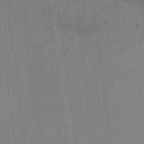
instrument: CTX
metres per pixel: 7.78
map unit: HNhu
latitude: -0.9164
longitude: -7.5182
